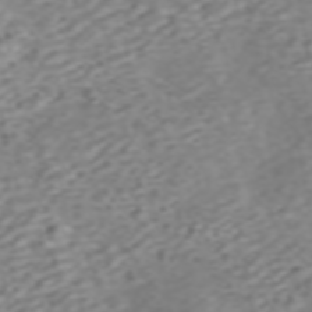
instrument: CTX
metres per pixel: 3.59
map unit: ANa
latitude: 45.8583
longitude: 22.0283
